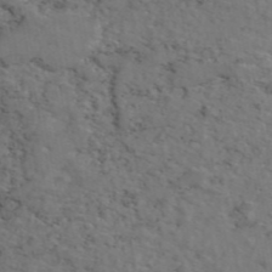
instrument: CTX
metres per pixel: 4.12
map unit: eAb
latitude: 46.6113
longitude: 118.5385
